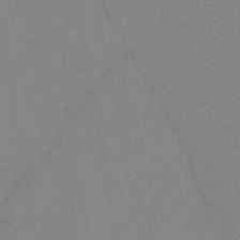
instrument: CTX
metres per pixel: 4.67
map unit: HNb
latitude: -45.4077
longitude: -40.4412
